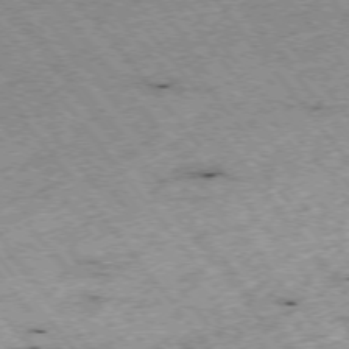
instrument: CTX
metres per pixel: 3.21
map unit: Hpe
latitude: -75.1998
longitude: -18.3278
